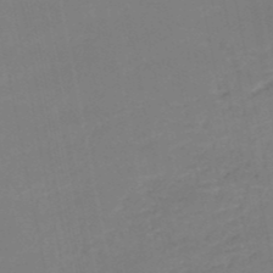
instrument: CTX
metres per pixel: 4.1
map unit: HNb
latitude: -50.6518
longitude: -51.0269
